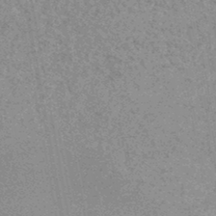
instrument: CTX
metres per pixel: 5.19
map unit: HNhu
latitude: -45.4643
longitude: 99.3698
